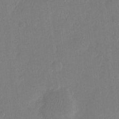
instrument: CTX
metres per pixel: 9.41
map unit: eHh
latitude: 12.4034
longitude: -70.5168
